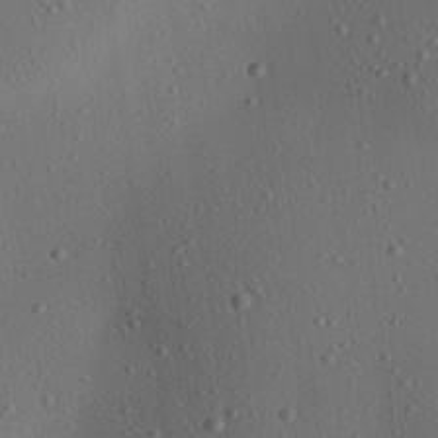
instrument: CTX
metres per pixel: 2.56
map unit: Aa
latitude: 23.1214
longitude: -137.8395
